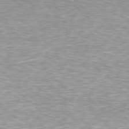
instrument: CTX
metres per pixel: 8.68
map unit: Hpe
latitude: 77.6316
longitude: -161.2915
